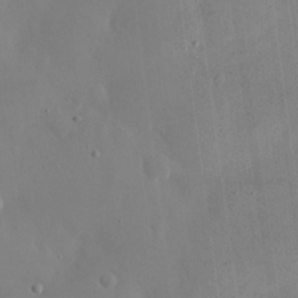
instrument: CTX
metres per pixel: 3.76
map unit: eHh
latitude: 17.8583
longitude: -70.0444
